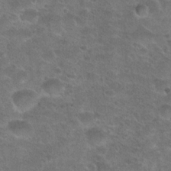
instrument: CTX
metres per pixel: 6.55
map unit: Hto
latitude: 23.6316
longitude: -49.5560
